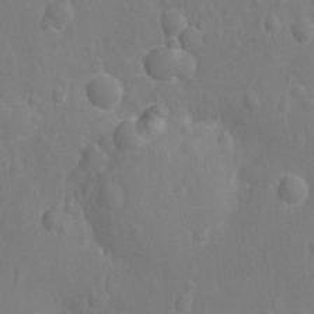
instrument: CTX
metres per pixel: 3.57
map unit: Nhu
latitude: -14.4062
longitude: -25.5371
